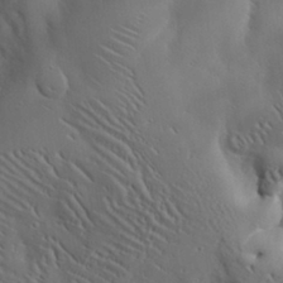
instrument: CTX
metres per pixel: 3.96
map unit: eHh
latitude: 29.9528
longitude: -81.7261
